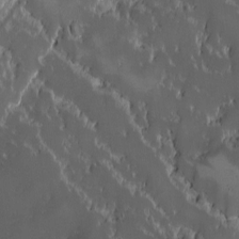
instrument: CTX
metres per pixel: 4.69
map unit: Ave
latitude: -10.0661
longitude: -116.9892
